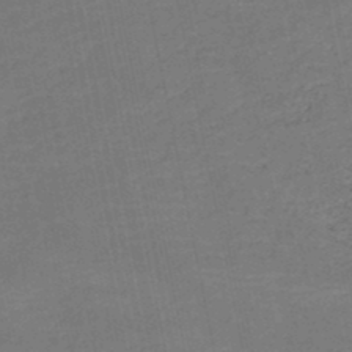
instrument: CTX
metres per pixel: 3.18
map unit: HNb
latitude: -48.4440
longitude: 58.7652
